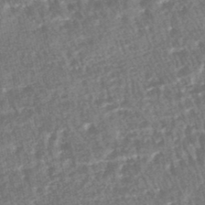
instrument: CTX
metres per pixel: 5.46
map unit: HNhu
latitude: -47.8989
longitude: 102.0094
